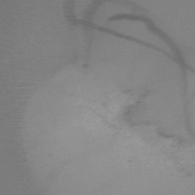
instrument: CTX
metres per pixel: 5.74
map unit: HNb
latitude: -52.1227
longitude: -46.0633
